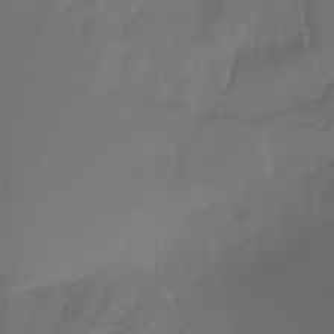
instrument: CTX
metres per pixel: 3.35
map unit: Nhu
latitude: -11.8800
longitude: -64.5357
